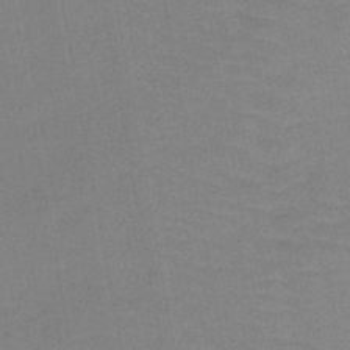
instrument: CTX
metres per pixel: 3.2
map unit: lHb
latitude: -44.8786
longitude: 67.7289
